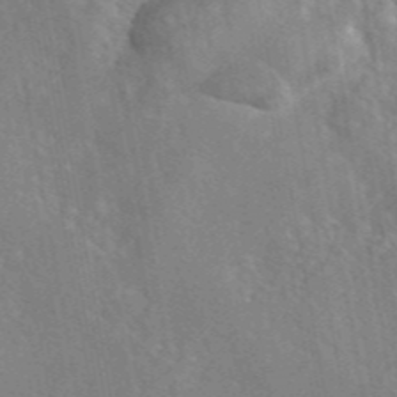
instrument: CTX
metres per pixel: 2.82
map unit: eAb
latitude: 45.6505
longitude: 109.0675
